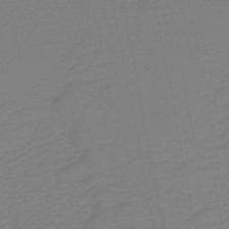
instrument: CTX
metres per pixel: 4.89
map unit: HNb
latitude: -48.5952
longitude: 59.6532
